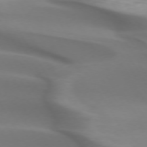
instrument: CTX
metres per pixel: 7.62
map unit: lApd
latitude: 73.1593
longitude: -52.7435
